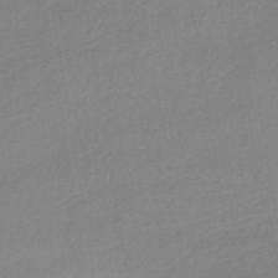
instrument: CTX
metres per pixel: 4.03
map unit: HNhu
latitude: -42.0283
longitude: 95.7666
